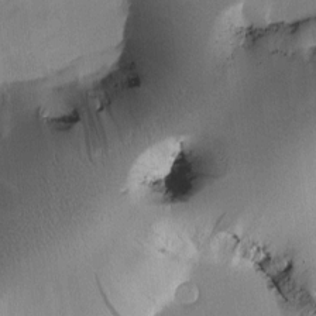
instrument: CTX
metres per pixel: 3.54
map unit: Htu
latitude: -0.5952
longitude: 172.1228
